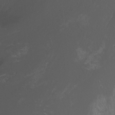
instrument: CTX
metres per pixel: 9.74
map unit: Nhu
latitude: -6.9163
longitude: -75.4993
